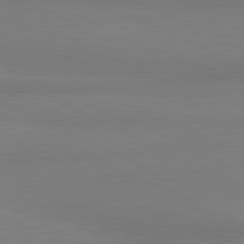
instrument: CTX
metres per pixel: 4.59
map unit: lApd
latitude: 81.0269
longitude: 178.5007
